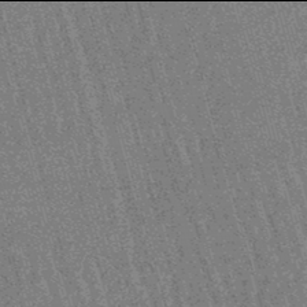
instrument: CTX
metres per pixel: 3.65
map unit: lHb
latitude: -46.0094
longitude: 77.7856
